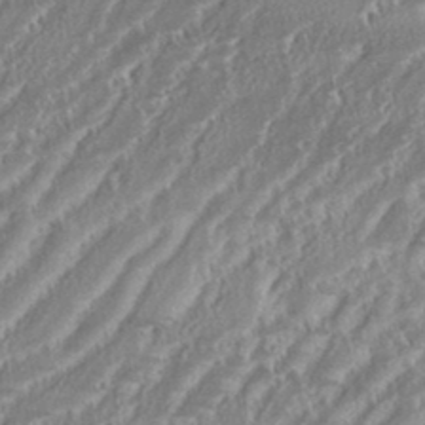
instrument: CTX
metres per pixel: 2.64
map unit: eHh
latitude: 35.4237
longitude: -132.9514
